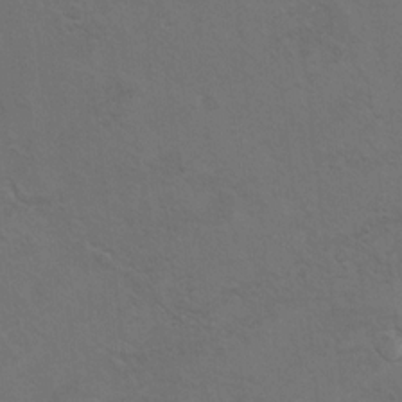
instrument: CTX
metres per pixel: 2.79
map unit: Hto
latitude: 8.8947
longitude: -35.4237
